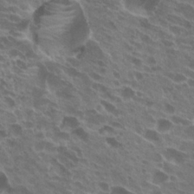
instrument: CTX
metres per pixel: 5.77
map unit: Hto
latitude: 23.9906
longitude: -40.0822
